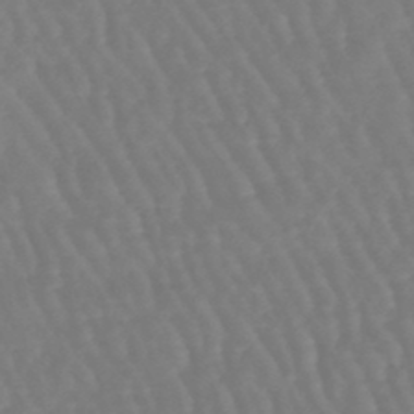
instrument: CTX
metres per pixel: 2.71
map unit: eHb
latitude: -46.4818
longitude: 78.8975
